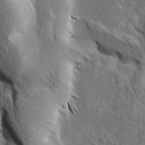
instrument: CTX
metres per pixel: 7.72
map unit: Ave
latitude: 8.8569
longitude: -106.0633
